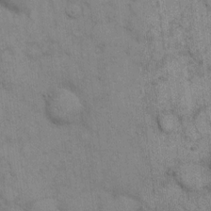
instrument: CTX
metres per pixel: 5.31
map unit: eHh
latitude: 15.7261
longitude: -66.1577
